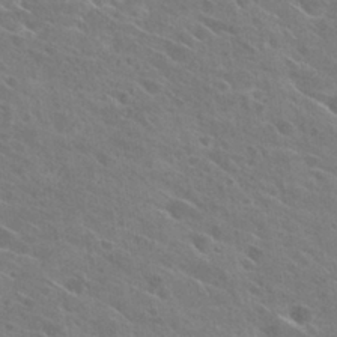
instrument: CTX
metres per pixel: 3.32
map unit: Hto
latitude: 26.7624
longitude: -41.3859
